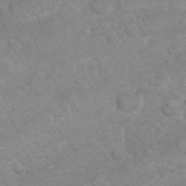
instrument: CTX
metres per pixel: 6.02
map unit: Nhu
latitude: 26.7246
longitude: -62.4034
